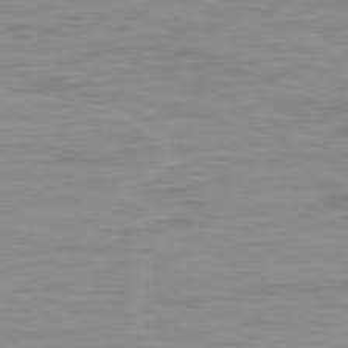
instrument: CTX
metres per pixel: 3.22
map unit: Ap
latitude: -79.6155
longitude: -77.1214
